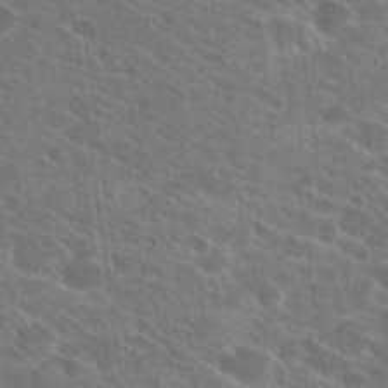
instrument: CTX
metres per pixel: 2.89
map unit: Hto
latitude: 23.7261
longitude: -39.2537
